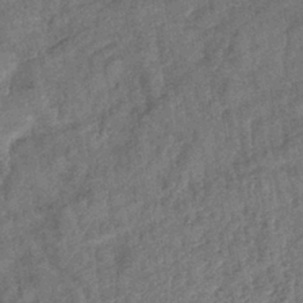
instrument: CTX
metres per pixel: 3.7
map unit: eHb
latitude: -39.7667
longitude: 77.8422
